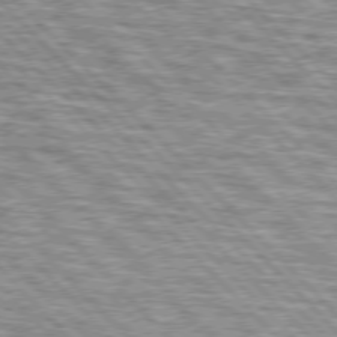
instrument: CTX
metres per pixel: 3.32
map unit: lApd
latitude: 76.4034
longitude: -83.7638
